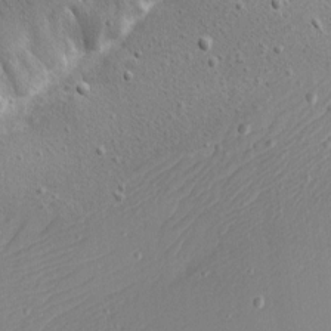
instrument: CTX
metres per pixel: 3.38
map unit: Nhu
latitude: 0.4223
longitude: -77.5749
